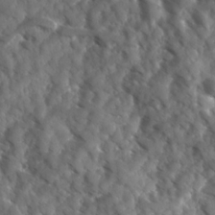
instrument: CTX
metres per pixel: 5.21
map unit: Ave
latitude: 17.7639
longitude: -131.3293
